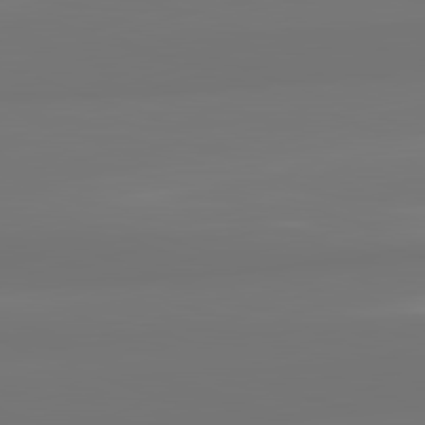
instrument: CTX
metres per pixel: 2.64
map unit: lApd
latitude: 82.2522
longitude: 159.2187
